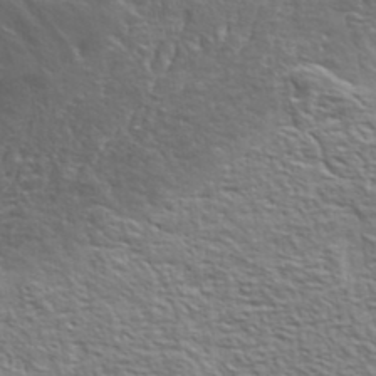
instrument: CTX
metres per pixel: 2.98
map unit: eHh
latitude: 36.1578
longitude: -80.8569
